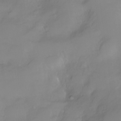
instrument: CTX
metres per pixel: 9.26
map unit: Nhu
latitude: -8.1417
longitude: -72.7246
